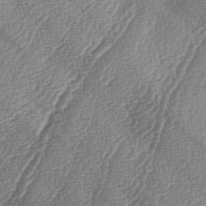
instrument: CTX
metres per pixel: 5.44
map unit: lAa
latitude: -4.5573
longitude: -129.1592
